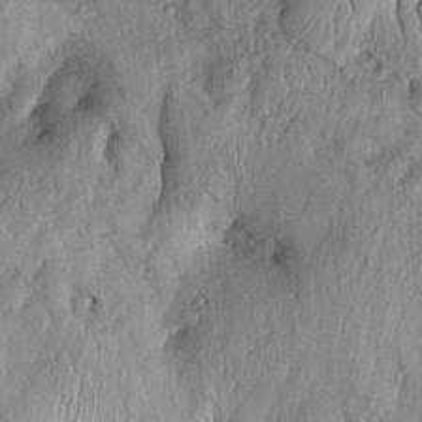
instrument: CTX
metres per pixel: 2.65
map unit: Htu
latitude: -5.7477
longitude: 154.8597
